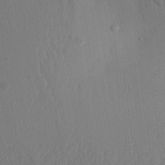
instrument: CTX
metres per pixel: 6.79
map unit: Aa
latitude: 25.4237
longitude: -143.5182
